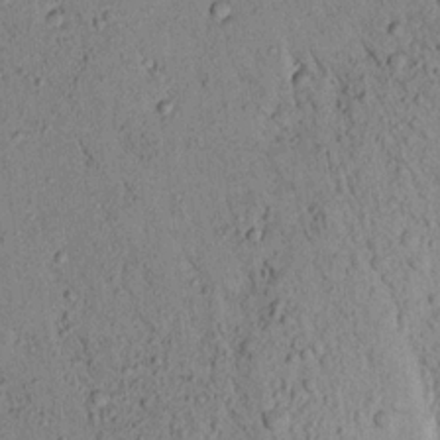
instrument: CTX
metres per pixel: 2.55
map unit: Aa
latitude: 17.7072
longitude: -147.4049
